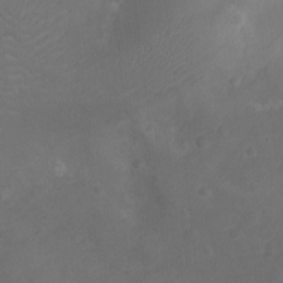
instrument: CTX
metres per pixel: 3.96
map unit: Ht
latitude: -6.8597
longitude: -21.8017
